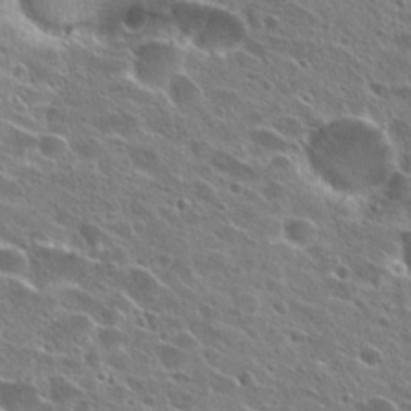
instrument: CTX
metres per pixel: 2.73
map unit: Hto
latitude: 25.1781
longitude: -43.4615
